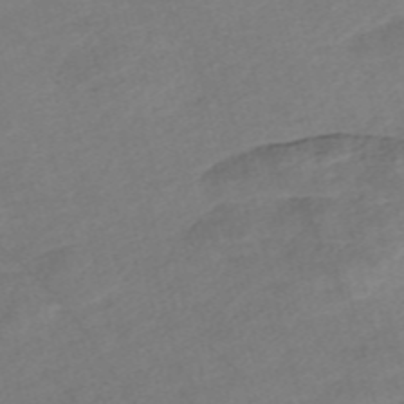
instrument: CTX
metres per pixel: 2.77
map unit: Nve
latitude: -57.2754
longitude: 53.7099
